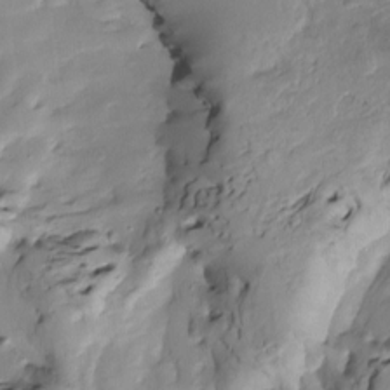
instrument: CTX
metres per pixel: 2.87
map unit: Htu
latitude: -5.6910
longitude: 154.7085
